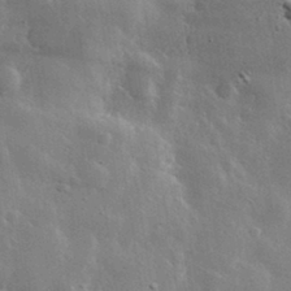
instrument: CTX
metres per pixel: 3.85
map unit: lHvf
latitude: 32.6490
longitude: -90.6113
